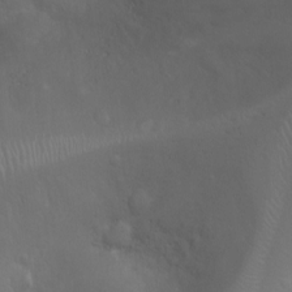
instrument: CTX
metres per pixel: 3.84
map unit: Ht
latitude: -7.8044
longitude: -20.7813
